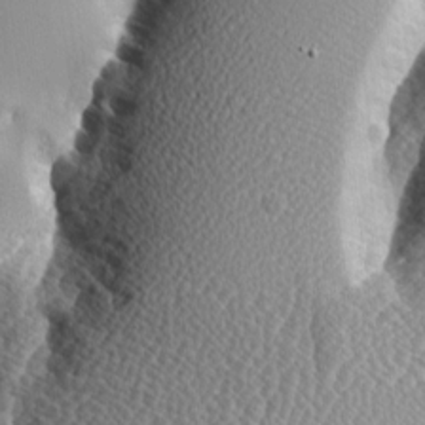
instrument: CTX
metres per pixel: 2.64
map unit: Aa
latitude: 8.7246
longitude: -134.6112
